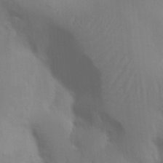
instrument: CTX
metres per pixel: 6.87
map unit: Nhu
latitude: 19.0458
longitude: -73.2915
